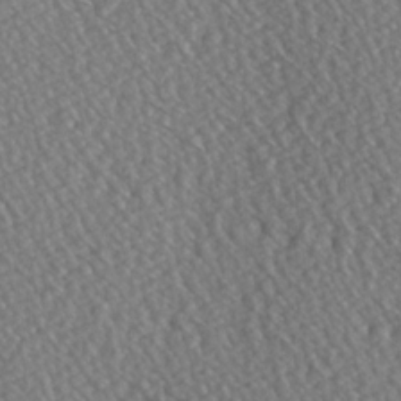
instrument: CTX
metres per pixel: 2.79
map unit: Hve
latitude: 3.2159
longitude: -123.5749
